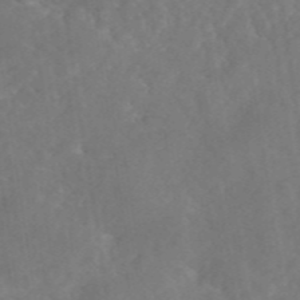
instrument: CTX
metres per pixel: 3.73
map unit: eAb
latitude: 46.4790
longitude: 127.2376
